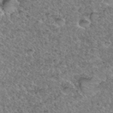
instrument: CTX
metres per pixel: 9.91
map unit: Hto
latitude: 35.8961
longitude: -47.8017
